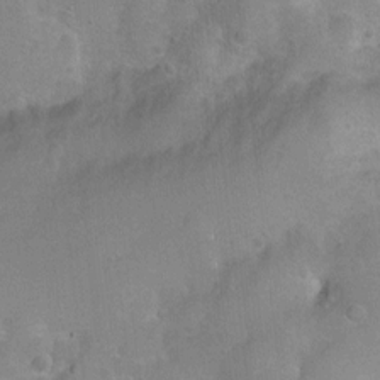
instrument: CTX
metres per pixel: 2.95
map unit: Nhu
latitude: 3.9339
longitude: -27.1781
